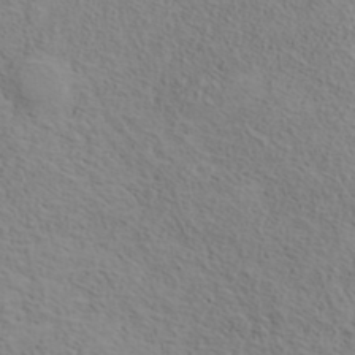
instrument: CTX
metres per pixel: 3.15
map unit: ANa
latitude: 35.8772
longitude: 14.5574
